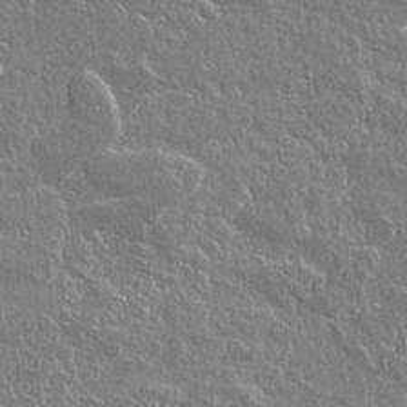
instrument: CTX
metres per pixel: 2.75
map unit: lAvf
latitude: 15.2348
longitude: -128.5168
